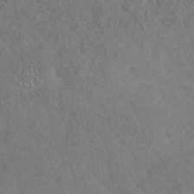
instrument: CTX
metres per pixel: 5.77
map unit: eAb
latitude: 34.9702
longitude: 111.1242
